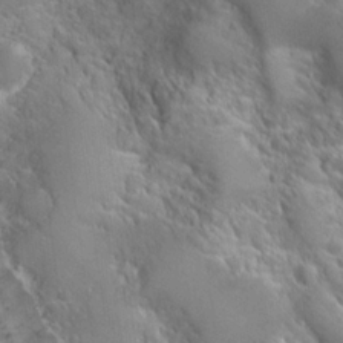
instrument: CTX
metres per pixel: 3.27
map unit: Hto
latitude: 20.6680
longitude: -41.0269
